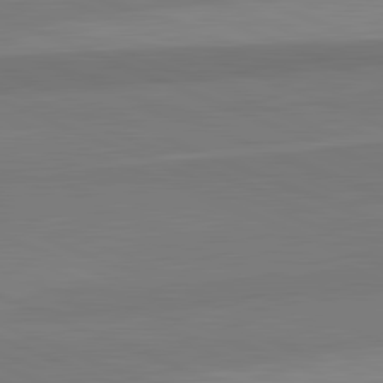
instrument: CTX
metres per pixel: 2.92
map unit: lApd
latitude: 82.5356
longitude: 156.7085
